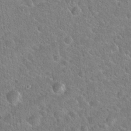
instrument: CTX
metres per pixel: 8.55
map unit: Hto
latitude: 21.0270
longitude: -51.0458
